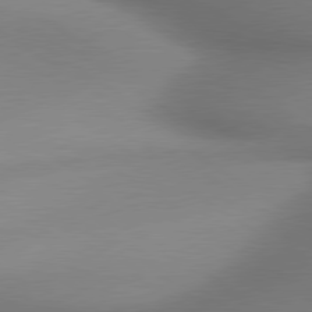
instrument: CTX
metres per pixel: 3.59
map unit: lApd
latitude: 79.7261
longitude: 179.8422
